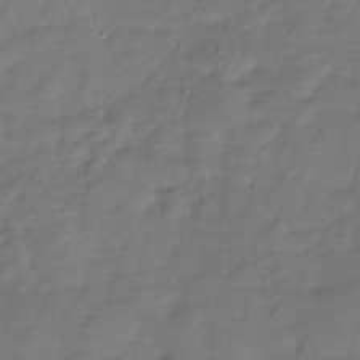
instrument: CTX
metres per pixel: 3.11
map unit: Hve
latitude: -32.7464
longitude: 91.0487
